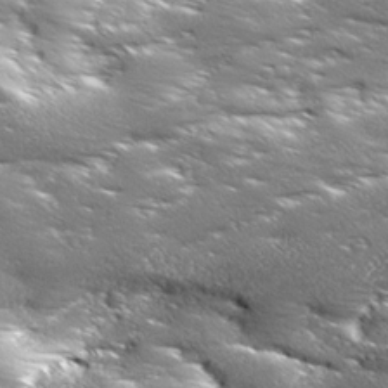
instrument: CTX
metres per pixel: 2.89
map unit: Ave
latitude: 18.4979
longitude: -136.8569
